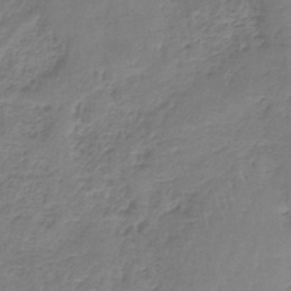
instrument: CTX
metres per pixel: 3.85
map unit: HNb
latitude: -35.8800
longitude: 56.6140
